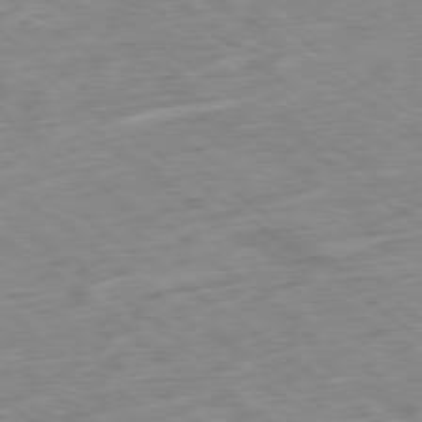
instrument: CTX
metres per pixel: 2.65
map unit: Ap
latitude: -78.9352
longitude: -79.5182
